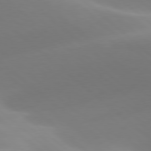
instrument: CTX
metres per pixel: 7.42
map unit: lApd
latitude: 78.3468
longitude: -51.0836
